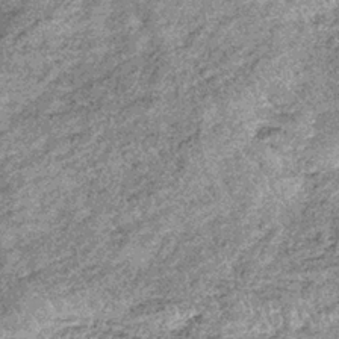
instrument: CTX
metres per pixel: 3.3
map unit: lHb
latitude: -36.6896
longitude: 66.9542
